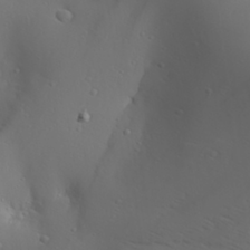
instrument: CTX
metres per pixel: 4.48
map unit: Aa
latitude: 30.7247
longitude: -132.6868
